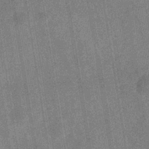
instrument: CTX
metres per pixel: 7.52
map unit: eHb
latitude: -38.4440
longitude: 80.9353
